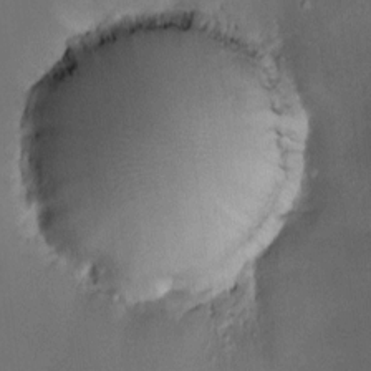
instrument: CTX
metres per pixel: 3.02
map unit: HNhu
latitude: 7.2348
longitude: 8.8786
